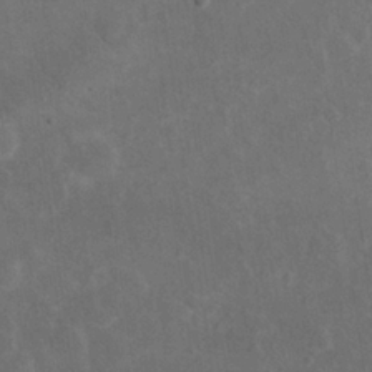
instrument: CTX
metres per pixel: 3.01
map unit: eHh
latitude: 24.7246
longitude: -67.4048
